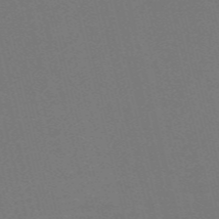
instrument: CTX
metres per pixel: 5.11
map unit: Nve
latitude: -59.7288
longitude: 63.2565
